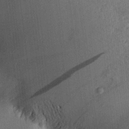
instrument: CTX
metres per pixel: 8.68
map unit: Aa
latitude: 16.7813
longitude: -147.9528
